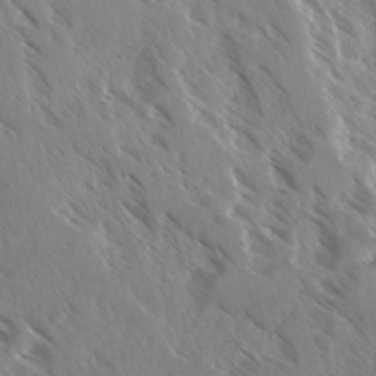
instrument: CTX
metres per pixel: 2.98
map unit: Ave
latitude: -1.5399
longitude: -111.8206
